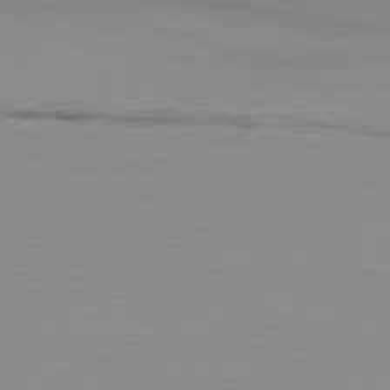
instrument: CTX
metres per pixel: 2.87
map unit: Hpe
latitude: -81.9745
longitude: 17.1620
